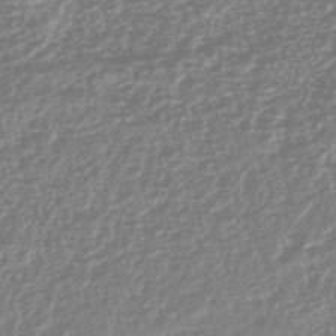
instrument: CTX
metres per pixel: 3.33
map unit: HNhu
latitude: -44.0850
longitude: 107.0298
